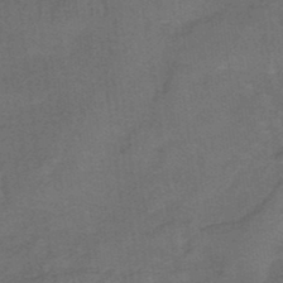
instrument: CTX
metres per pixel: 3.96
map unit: lHb
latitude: -38.5763
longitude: 60.8219
